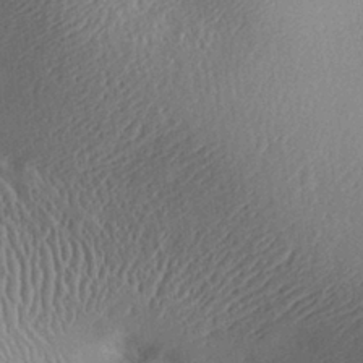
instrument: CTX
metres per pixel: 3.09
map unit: Aa
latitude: 28.4979
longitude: -136.8947
